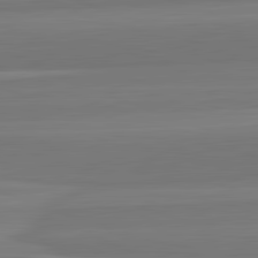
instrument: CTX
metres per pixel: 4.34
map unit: lApd
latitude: 82.4978
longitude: 169.4643
